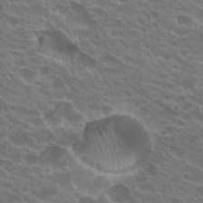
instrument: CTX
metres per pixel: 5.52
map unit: Hto
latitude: 22.6301
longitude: -38.5168
